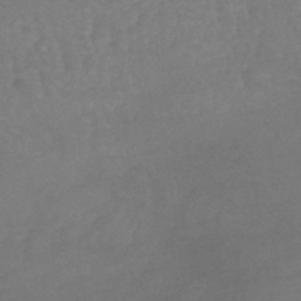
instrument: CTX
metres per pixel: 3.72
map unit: lHb
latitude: -40.6329
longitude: 66.7274
